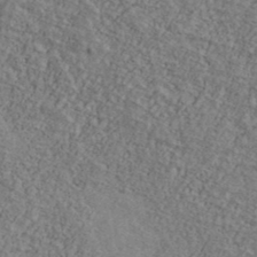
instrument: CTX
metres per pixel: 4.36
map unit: Ave
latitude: 40.8569
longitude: -110.7813
